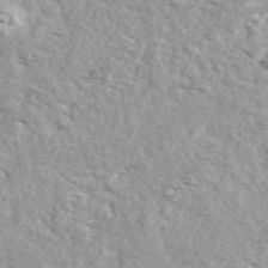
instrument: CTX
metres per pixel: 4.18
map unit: ANa
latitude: 44.0822
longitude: 46.9352
